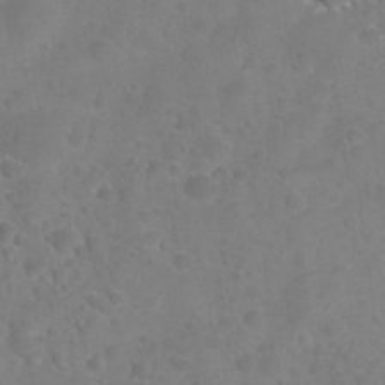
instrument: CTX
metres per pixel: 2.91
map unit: Nhu
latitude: 27.5749
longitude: -55.2726
